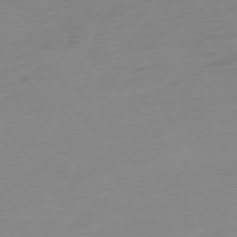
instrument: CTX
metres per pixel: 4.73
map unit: Hpe
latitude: -76.1228
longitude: -14.8758
